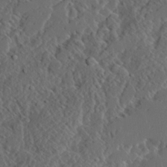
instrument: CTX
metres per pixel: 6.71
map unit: Ave
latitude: 14.5168
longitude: -136.5168
